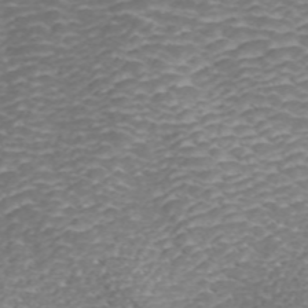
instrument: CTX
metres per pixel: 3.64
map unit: ANa
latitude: 41.9528
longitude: 33.8801
